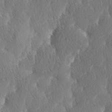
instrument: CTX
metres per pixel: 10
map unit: lAa
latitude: -3.3698
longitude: -129.7638
